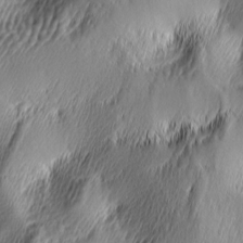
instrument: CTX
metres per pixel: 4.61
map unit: lAa
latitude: -5.3887
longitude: -122.8947
